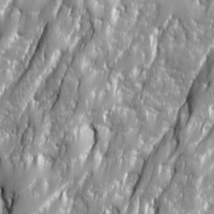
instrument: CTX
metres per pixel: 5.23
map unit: Ave
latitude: 16.0822
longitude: -134.5734
